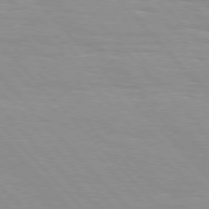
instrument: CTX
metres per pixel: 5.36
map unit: Hpe
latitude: 76.4223
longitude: -154.5546
